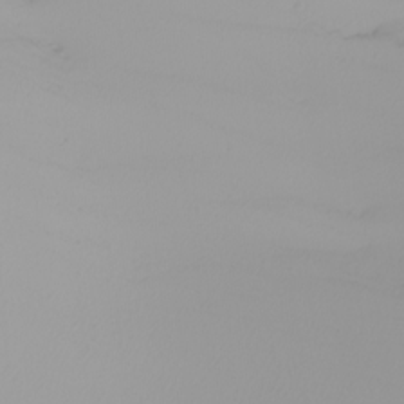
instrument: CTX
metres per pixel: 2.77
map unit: Nhu
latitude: -7.2754
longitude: -94.3845
